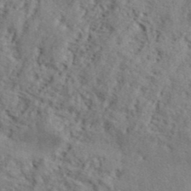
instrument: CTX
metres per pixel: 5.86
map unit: lHvf
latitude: 39.6316
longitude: -87.4237
